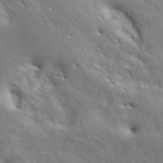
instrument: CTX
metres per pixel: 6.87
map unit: ANa
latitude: 43.0081
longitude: 54.7463
